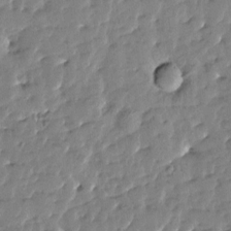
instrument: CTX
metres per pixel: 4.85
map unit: Htu
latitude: 0.8380
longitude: 179.8989
